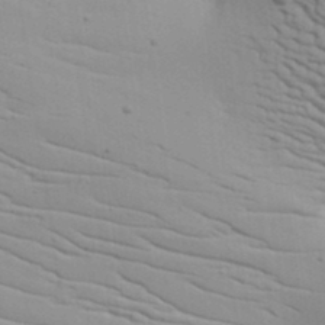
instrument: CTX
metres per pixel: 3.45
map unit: lAvf
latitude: 16.6679
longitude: -125.7449
